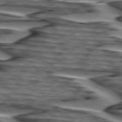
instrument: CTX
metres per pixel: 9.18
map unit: lApd
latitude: 75.2915
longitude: -72.5924
